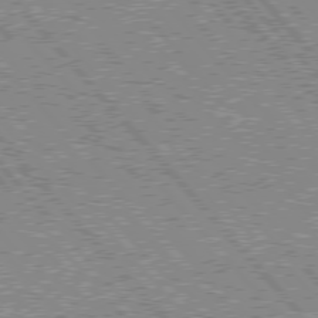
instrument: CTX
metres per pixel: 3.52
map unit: lApd
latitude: 76.1766
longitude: -75.4993
